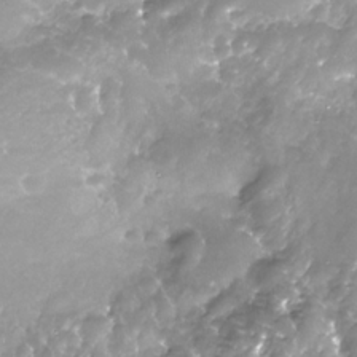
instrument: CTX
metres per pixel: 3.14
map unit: Nhe
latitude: -32.7086
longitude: -93.0647
